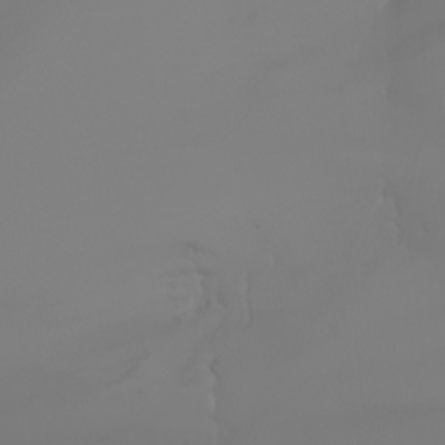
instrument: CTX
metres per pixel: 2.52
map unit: Aa
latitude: -6.9352
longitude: -85.3104
